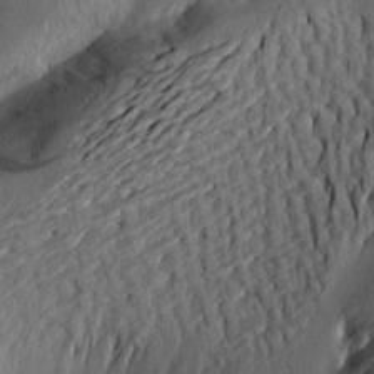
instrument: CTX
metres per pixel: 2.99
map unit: Aa
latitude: 19.5749
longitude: -145.8772
